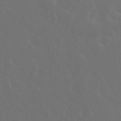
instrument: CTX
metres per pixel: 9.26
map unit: eHh
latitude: 34.1577
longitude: -58.8380
